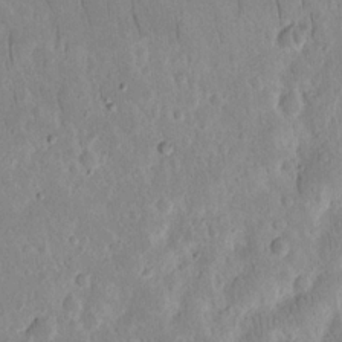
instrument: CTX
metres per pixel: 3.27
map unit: eHh
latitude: 16.8758
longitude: -72.8380
